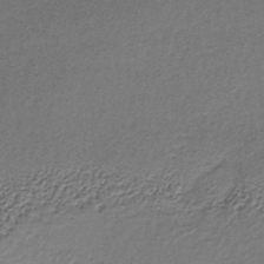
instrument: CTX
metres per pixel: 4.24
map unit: lHb
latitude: -34.6518
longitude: 61.7667
